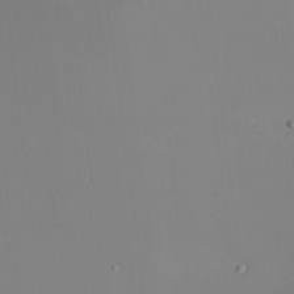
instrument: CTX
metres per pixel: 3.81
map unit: HNhu
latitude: 10.4979
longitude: 22.4251
